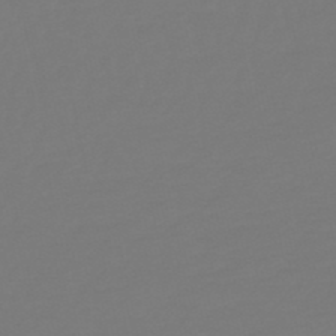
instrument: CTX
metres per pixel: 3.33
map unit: lHb
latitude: -50.1417
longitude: 80.0094
